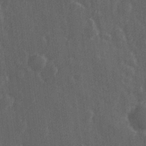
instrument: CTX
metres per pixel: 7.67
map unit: Hve
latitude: 27.0648
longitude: 146.7652
